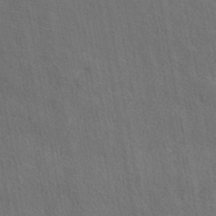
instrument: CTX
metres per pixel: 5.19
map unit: eAb
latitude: 43.5182
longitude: 113.6533
